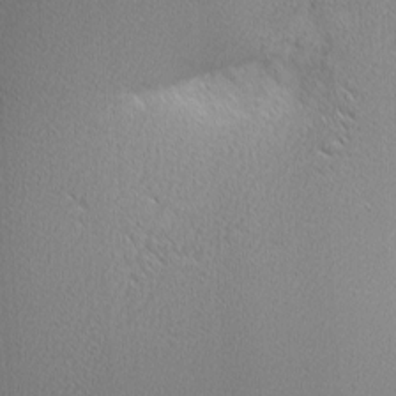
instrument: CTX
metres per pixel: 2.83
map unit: Nhu
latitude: 2.2900
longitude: -76.7624
